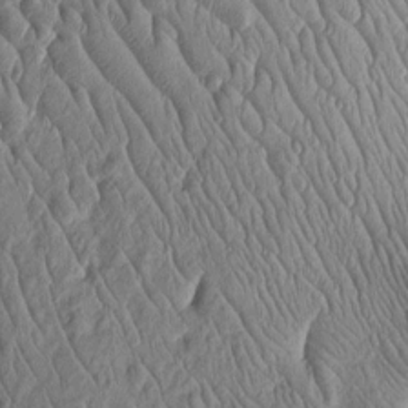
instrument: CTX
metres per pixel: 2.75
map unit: Htu
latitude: -5.2942
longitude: 156.3306
